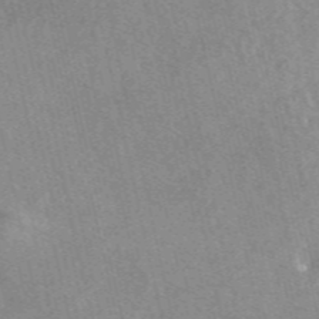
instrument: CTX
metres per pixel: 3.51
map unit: eAb
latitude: 48.1011
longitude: 112.3306
